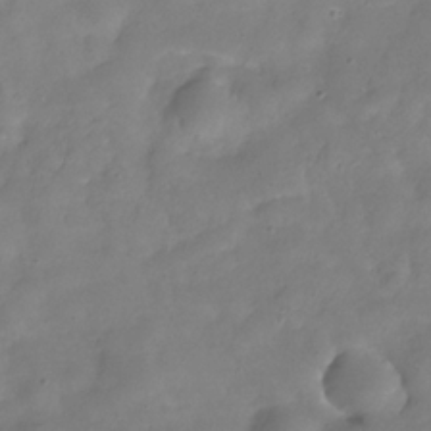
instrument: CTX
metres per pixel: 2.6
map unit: Hve
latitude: -31.1998
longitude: 95.1053
